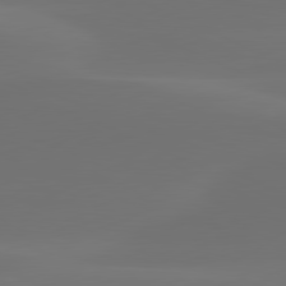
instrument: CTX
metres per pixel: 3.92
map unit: lApd
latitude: 80.4790
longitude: -82.8757
